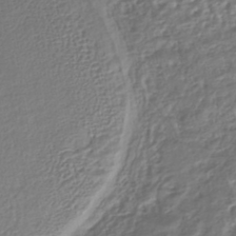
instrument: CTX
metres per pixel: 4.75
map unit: HNhu
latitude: -45.2187
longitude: 103.6533
